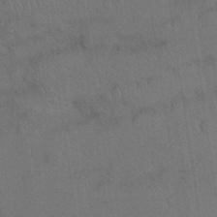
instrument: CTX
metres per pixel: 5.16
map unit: Nhu
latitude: 27.4615
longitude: -70.0822
